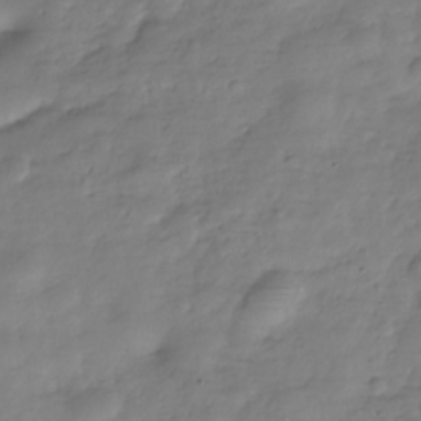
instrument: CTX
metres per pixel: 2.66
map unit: Hve
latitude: -31.0864
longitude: 90.7275
